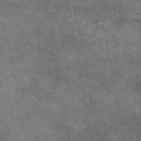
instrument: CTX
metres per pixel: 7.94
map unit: eAb
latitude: 47.5938
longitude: 121.5399
